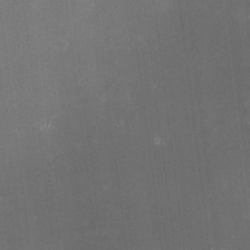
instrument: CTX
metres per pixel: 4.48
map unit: HNhu
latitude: 6.5357
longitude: 12.7841
